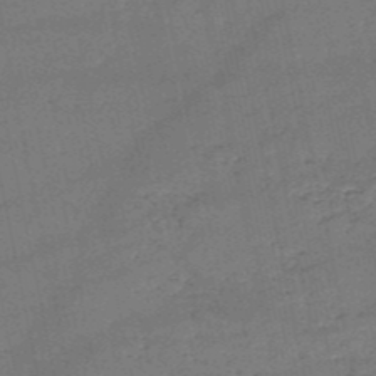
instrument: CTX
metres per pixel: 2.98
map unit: HNb
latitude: -51.4265
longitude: -40.2333
